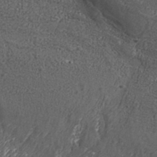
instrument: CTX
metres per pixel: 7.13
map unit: Aa
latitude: 32.8758
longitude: -134.6301
